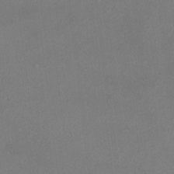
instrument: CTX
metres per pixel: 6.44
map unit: eHh
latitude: -4.1039
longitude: 19.7289
